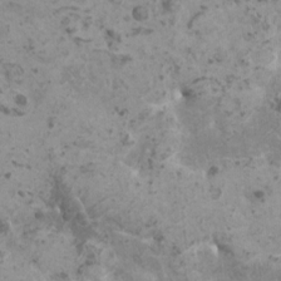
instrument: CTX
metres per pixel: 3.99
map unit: HNhu
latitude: 0.6301
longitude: 2.7463
